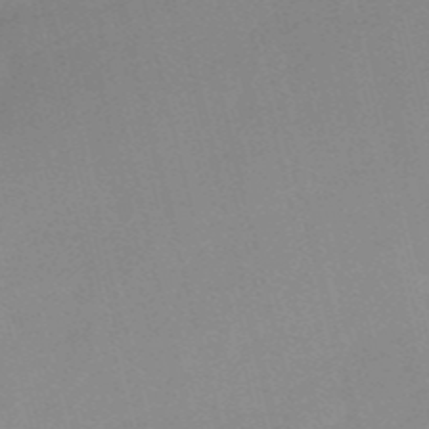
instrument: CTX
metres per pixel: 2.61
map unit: HNb
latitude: -54.9164
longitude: -45.3292
